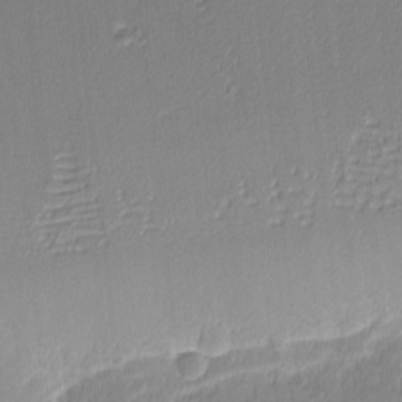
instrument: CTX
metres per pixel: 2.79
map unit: eHh
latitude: -3.0297
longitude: -82.3089
